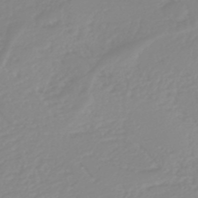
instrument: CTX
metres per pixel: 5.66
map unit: lHb
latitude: -45.2187
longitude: 79.3131
